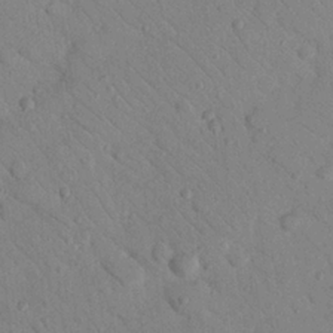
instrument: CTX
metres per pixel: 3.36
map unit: Nhu
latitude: 23.5749
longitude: -74.5546
